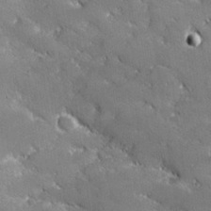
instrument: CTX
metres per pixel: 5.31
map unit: lHvf
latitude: 26.6680
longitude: 141.6155
